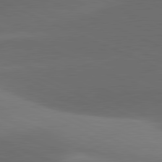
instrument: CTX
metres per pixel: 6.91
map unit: lApd
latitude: 81.5182
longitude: 132.7464
